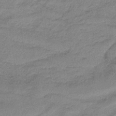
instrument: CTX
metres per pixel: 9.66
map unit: HNb
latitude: -34.4062
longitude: 59.1809
